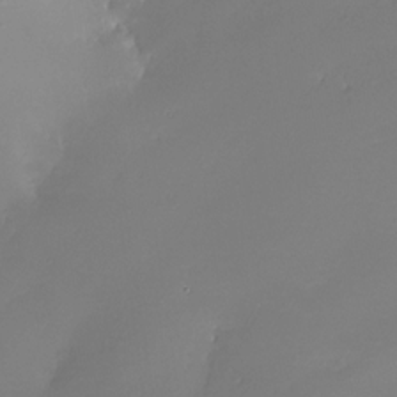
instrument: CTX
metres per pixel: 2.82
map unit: Nhe
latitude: -31.5021
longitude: -116.8758
